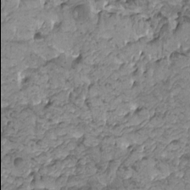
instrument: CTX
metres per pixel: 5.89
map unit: HNhu
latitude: -0.2551
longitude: 2.0094
